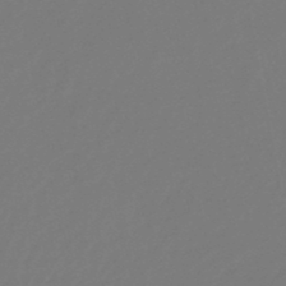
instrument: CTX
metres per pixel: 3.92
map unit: HNb
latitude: -47.1620
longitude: 57.2943
